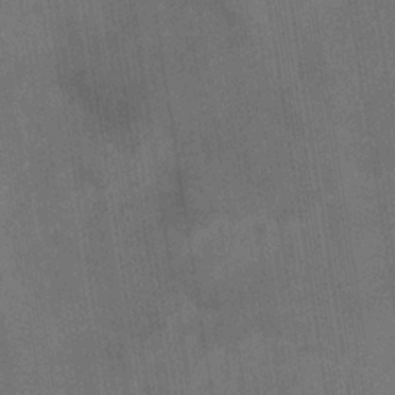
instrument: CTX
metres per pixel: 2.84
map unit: eHb
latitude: -34.2739
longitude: 73.8422
